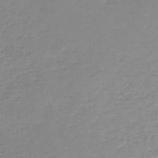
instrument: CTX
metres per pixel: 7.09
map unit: lHb
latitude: -46.1039
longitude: 64.6897
